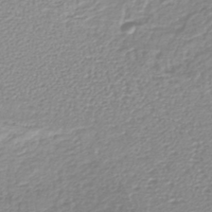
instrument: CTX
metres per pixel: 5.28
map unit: lHb
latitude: -40.4629
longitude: 64.5007
